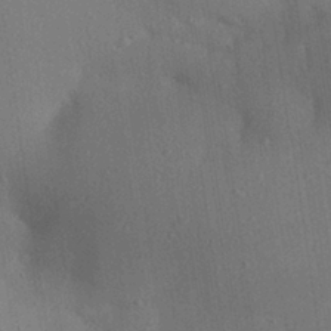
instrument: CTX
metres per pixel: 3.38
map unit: Aa
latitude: 30.0822
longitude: -145.4048
